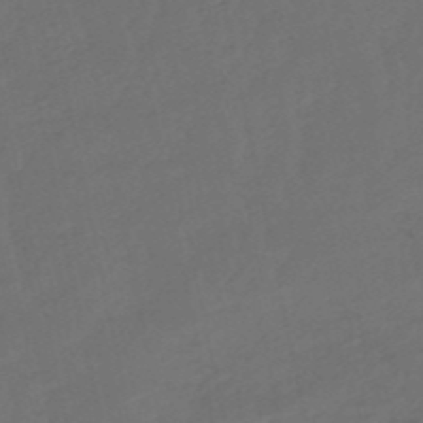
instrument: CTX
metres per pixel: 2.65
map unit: lHb
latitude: -50.8219
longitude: 81.0298
